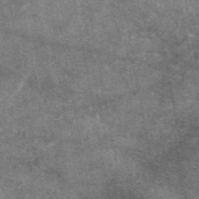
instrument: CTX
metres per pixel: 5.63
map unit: eAb
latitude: 47.7639
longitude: 122.1228
